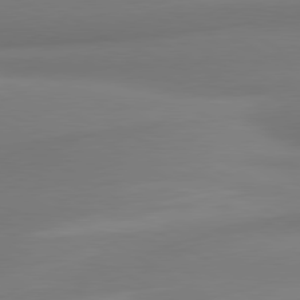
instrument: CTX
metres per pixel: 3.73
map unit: lApd
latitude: 80.3467
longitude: 174.3873
